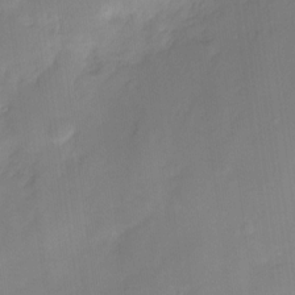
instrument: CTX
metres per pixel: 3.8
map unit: HNhu
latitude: -23.5966
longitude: 49.5210
